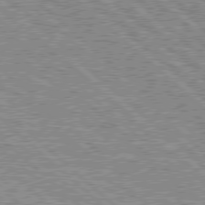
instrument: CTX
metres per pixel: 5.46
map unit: Hpe
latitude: 78.1767
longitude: -159.2726
